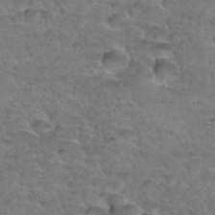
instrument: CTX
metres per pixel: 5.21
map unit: Hto
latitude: 34.6679
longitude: -46.9514
